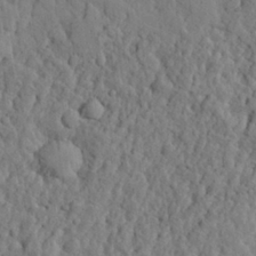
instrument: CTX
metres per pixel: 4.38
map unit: eHh
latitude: 26.9892
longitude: -77.8394
